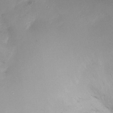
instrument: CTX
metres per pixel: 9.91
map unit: Nhu
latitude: -17.7856
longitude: -45.9528
